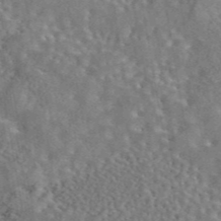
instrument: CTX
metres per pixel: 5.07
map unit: eAb
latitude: 44.0822
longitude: 110.8408
